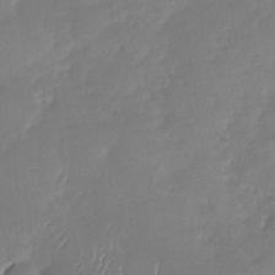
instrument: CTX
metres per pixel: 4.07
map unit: Nhu
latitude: -29.0675
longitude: -60.9513
